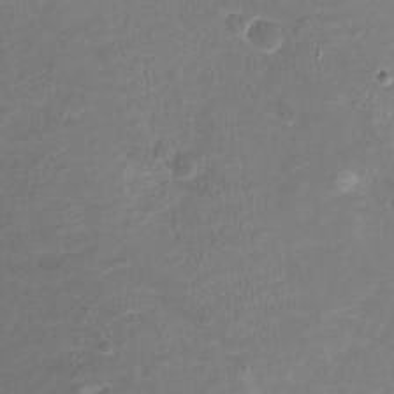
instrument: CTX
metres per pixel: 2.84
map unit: Nhu
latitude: -17.2754
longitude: -56.8757
